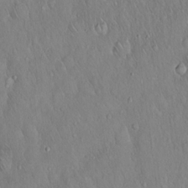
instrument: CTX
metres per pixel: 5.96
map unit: Hto
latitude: 16.4412
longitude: -57.5938
